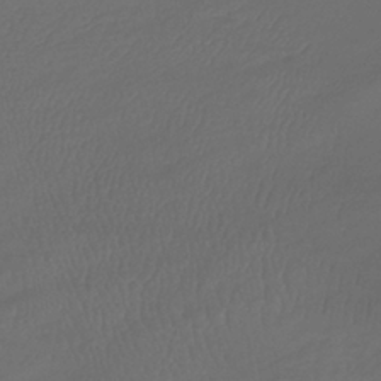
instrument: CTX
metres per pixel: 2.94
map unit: lHb
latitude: -39.1242
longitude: 70.5952
